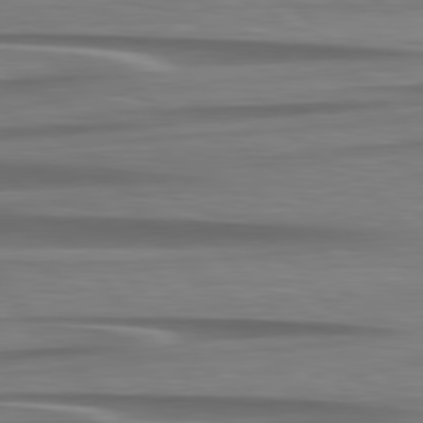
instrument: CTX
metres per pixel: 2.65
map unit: lApd
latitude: 79.7072
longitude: -113.9528
